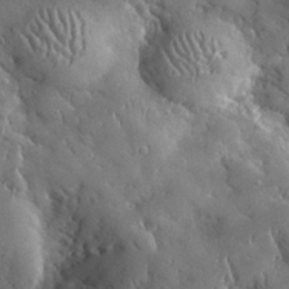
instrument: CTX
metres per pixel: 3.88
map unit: lHvf
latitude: 33.1403
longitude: -84.8380
